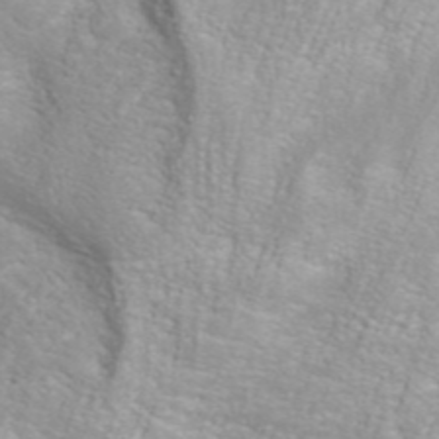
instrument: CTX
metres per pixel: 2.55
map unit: ANa
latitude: 45.1025
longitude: 37.4265
